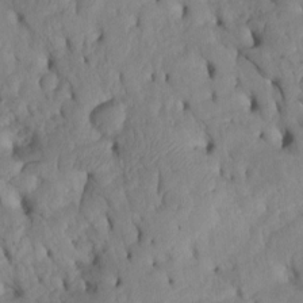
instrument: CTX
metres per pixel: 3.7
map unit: Htu
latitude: -2.7463
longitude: 152.1039
